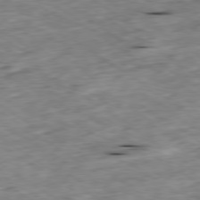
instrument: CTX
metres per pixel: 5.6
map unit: Ap
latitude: -79.9178
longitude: -91.1781
